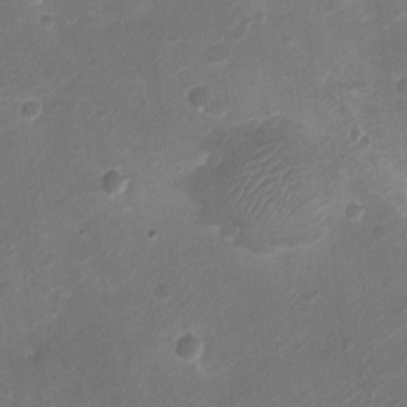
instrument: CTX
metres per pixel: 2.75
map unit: Ht
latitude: -3.6910
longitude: -19.2537
